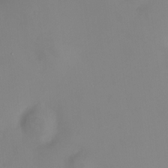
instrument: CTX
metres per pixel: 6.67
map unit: HNhu
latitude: 9.4049
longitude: 10.6330
